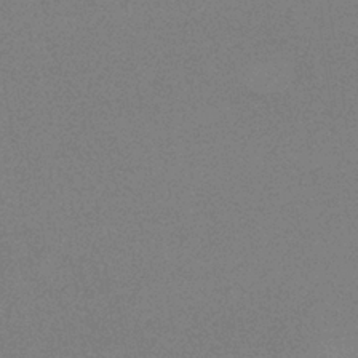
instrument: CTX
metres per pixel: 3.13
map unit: HNb
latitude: -34.8975
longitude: 52.8408
